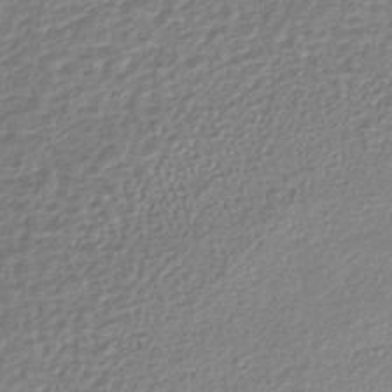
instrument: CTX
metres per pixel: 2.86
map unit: lHb
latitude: -42.1038
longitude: 68.7085
